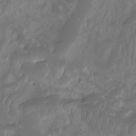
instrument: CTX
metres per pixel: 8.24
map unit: Aa
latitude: -8.4440
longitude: -77.8583
